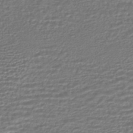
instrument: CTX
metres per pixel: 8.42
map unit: HNhu
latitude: -45.7100
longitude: 100.0661
